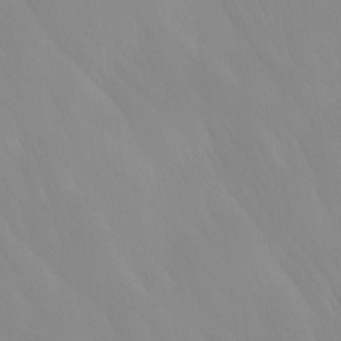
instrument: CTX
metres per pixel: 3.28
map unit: Ave
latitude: 12.7246
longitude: -105.6316
